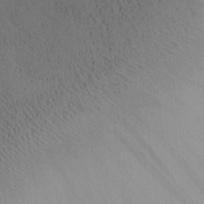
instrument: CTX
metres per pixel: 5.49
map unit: Aa
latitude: 25.2725
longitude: -132.7435
